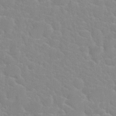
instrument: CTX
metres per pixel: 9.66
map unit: Nhu
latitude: 27.7261
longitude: -51.8961
